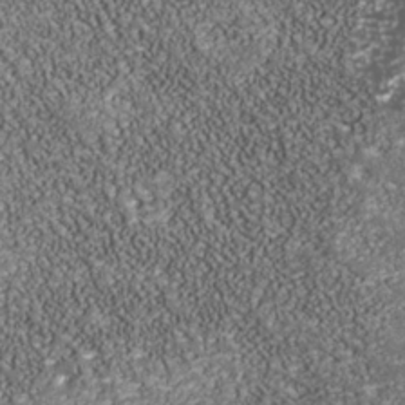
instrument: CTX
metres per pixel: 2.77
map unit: Nhu
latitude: -38.7085
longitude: -83.4237
